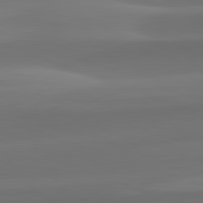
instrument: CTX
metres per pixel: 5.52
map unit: lApd
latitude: 82.2144
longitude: -163.3860
